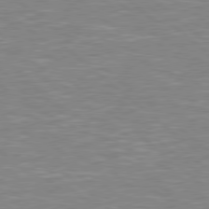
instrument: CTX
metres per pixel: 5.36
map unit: Hpe
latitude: 78.4601
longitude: 179.8611
